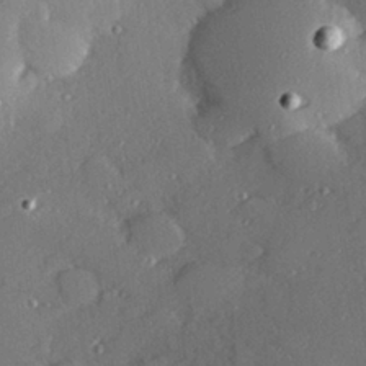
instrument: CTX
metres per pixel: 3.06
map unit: Hve
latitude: 27.2348
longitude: -91.0081
